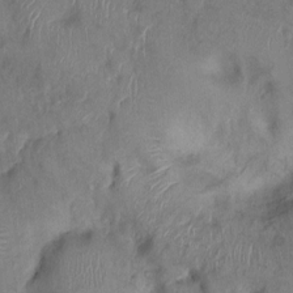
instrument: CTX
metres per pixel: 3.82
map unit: Ht
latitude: 0.0633
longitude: -12.6302
